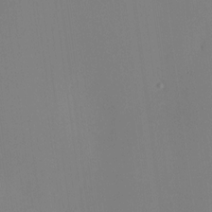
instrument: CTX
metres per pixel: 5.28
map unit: eHh
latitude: -3.8989
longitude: 16.8219
